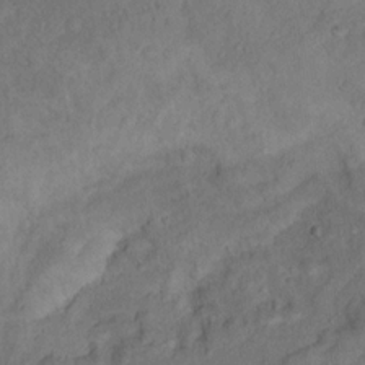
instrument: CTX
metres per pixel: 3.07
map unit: Ht
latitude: 13.6505
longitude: -39.5938
